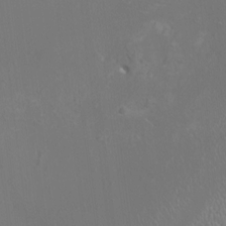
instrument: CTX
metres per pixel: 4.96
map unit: HNhu
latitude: -0.3118
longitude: 4.7274
